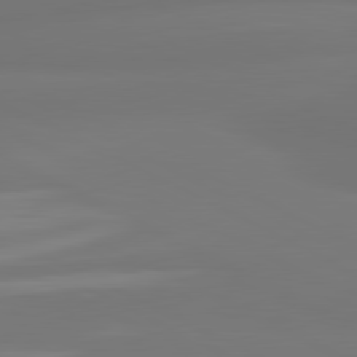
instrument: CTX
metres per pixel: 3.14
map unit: lApd
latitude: 81.0080
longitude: -164.3845
